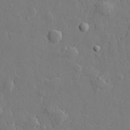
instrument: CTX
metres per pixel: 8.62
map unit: lHvf
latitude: 22.3467
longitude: 144.8975
